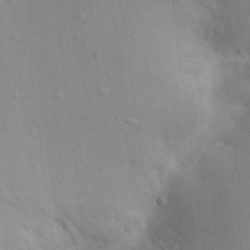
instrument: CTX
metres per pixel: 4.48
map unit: Aa
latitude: 17.9528
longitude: -149.1781
